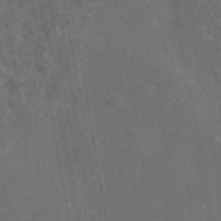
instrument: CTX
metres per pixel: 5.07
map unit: eAb
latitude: 46.2901
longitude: 108.9731
